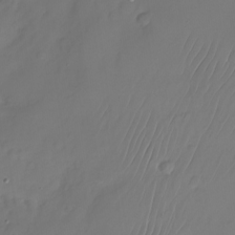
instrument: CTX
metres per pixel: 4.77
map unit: Nhu
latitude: -27.0297
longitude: -71.1214
